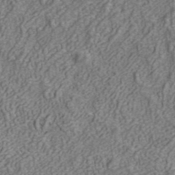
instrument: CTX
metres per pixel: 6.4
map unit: ANa
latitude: 40.8191
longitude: 20.4818
